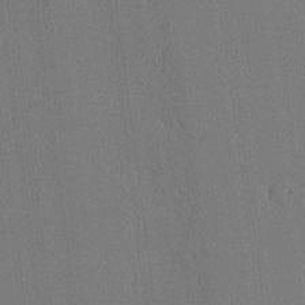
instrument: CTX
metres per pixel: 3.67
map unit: lAvf
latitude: -8.9353
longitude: -113.7827
